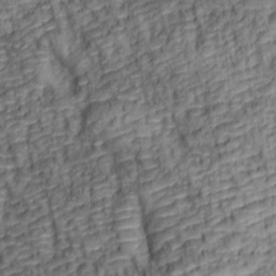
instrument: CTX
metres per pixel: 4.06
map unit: lAa
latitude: 6.4979
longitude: -115.8016
